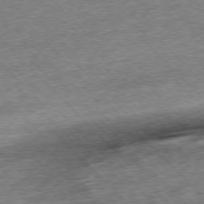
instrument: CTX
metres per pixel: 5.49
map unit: Ap
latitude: -77.0486
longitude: -96.9325
